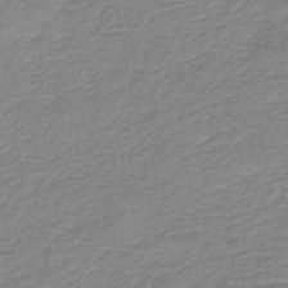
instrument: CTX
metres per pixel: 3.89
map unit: eHb
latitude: -44.8786
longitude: 81.8800
